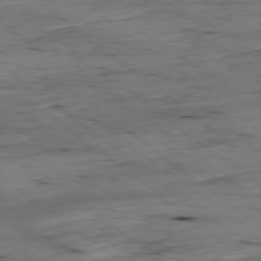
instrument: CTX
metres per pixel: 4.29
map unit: Ap
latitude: -78.5762
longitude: -90.4412
